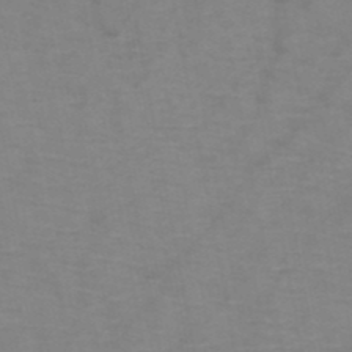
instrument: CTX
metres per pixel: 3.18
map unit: HNb
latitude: -47.4454
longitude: -47.6883
